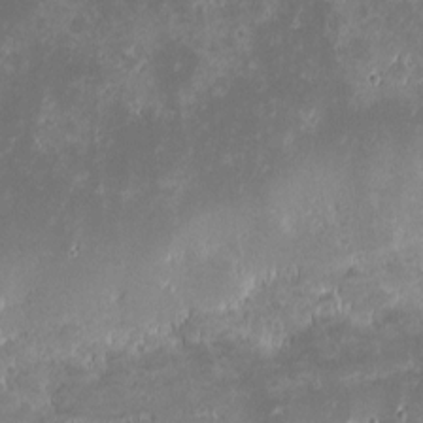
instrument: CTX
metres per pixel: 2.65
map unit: eHh
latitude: -1.1809
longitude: -85.7828
